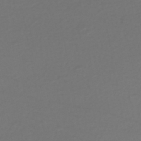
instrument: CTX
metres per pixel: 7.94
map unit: HNhu
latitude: -48.4251
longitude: 100.1794
